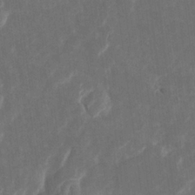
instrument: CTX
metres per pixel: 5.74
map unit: Htu
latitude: 0.8191
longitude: 147.4076
